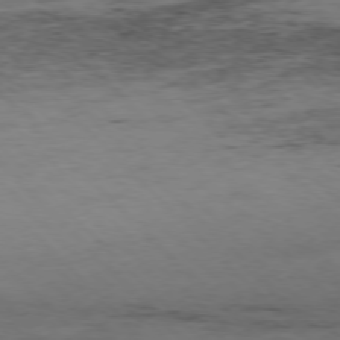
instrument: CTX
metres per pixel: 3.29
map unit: Hpe
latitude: -77.1620
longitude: 13.1431
